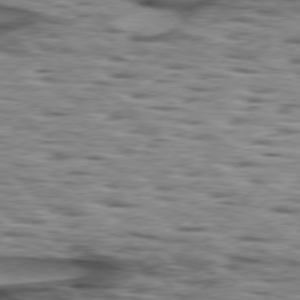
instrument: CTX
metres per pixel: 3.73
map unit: lApd
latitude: 77.0269
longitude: -58.6113
